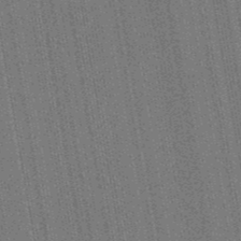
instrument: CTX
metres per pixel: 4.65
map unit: lHb
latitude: -48.2362
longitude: 74.6708
